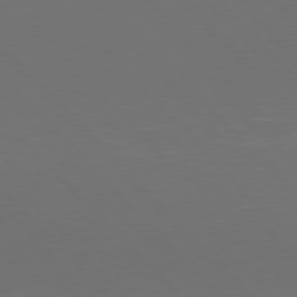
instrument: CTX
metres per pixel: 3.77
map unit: Hpe
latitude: 77.1592
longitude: -168.8758
